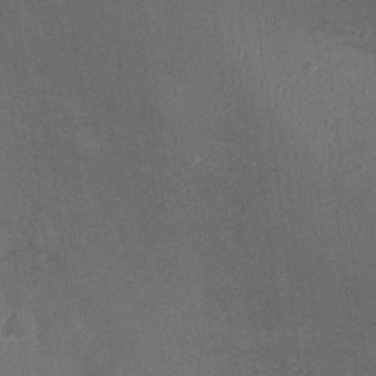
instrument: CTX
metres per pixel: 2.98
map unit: Ht
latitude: -0.9164
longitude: -15.9717
